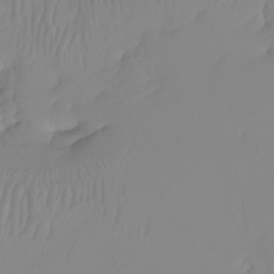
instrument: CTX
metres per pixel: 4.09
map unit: Nhu
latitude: -5.7288
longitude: -93.8583
